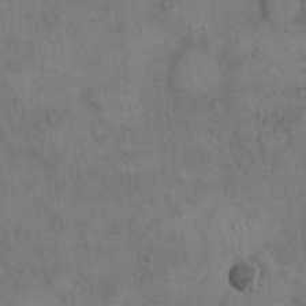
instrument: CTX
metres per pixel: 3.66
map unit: eHh
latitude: 15.5372
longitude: -66.7057
